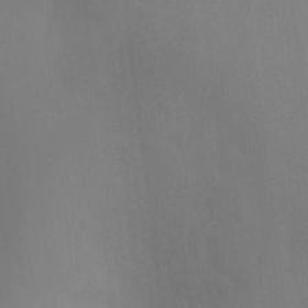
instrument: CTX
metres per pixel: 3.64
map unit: Ht
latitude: -2.9163
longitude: -17.6883
